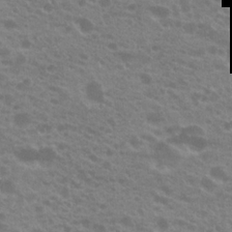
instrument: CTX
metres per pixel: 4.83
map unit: Hto
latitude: 21.4049
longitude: -37.0837
